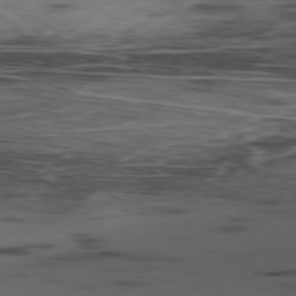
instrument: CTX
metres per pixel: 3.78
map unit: Ap
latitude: -79.7666
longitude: -62.1956
